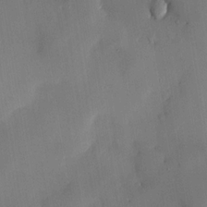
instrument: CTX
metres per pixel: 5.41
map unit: HNhu
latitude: 14.1956
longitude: 12.2929
